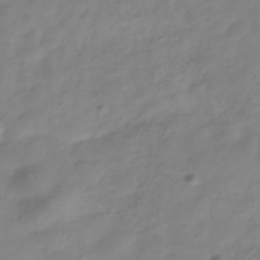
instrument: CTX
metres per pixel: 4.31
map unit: Hve
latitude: -33.2943
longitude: 90.3118
